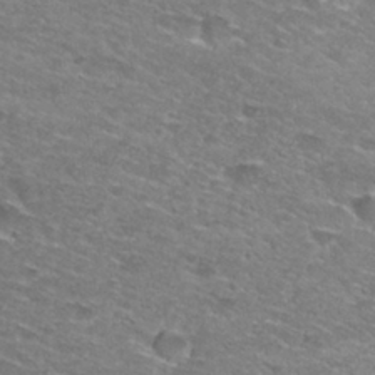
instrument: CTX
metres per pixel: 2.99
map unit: Nhu
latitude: 28.8947
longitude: -49.0647
